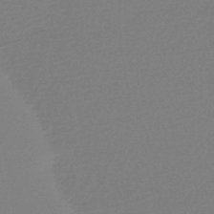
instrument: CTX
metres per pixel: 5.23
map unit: HNb
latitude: -46.8030
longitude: -39.5560
